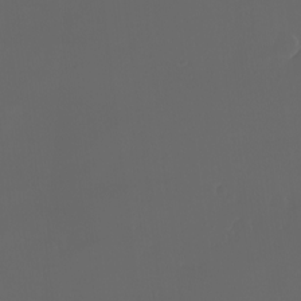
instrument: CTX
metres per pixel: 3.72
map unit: eHh
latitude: -2.6518
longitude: 19.9745
